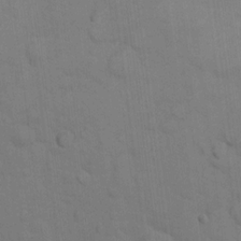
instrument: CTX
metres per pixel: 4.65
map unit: Hto
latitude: 15.0837
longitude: -30.6491
